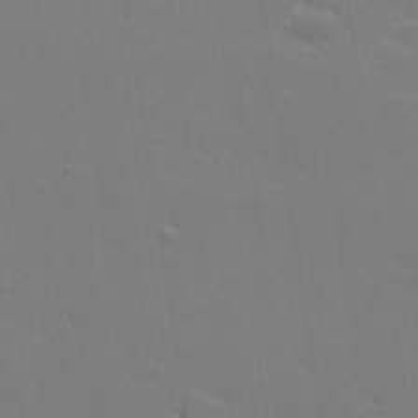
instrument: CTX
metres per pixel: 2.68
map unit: lHvf
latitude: 27.0081
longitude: 143.1809
